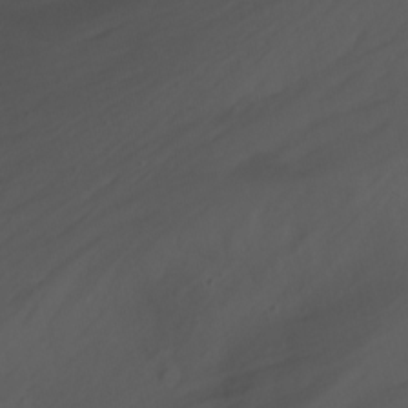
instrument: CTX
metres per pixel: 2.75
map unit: Nhu
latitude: -6.7841
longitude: -76.1200
